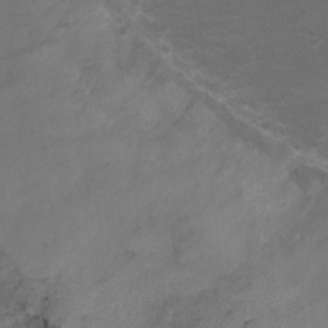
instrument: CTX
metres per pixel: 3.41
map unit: Ht
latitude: 2.2522
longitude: -29.0080
